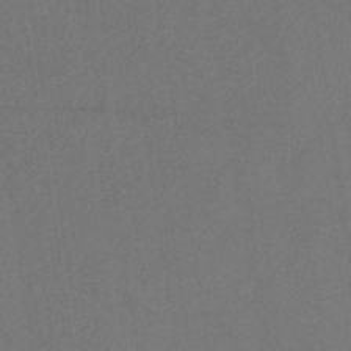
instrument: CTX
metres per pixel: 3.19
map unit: HNb
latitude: -33.5777
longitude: 54.5007
